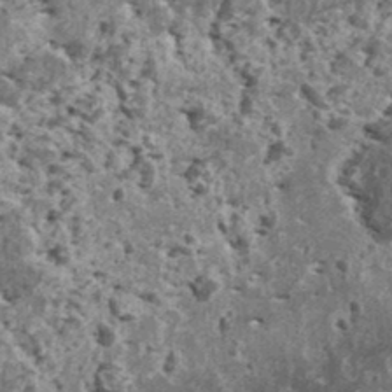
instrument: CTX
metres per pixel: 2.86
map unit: HNhu
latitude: 1.5749
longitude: 5.0675
